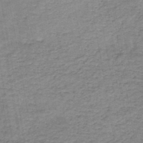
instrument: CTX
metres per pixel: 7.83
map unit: HNb
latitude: -46.3495
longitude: -37.5371
